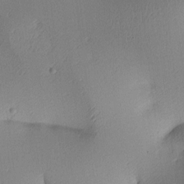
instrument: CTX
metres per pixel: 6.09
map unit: lAa
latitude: 4.1389
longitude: -115.9717
